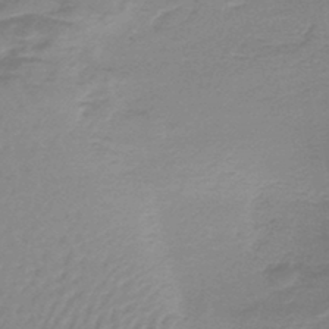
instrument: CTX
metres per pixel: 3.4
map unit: lHb
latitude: -44.0283
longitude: 62.9163
